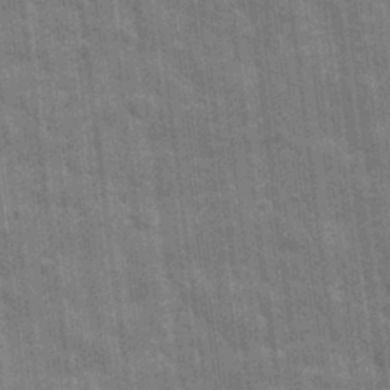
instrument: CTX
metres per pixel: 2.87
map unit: eHh
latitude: 7.4426
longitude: -74.6302
